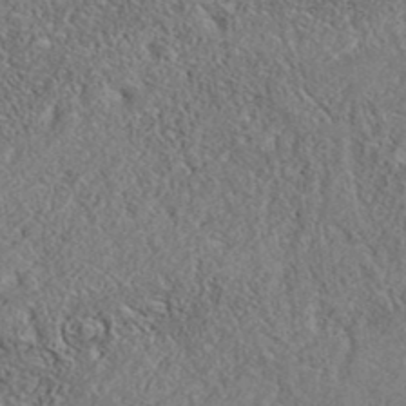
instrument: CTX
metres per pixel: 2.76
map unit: eAb
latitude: 37.4616
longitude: 113.2754
